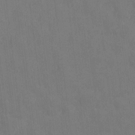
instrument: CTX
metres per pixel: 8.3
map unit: HNhu
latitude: 0.4412
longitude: -5.3482
